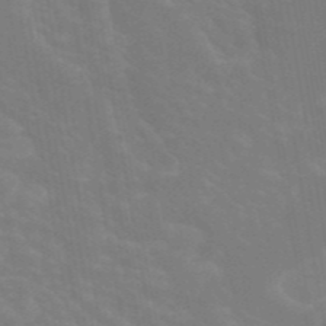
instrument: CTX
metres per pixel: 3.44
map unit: ANa
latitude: 44.1955
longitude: 27.7855
